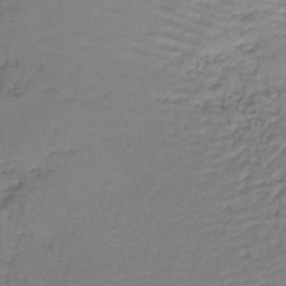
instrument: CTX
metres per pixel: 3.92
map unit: lHb
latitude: -42.6707
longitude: 58.8785
